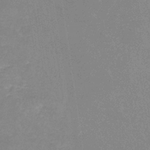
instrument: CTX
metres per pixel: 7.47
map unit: eHb
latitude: -36.1227
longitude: 73.2943
